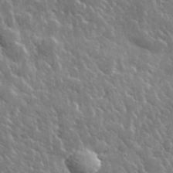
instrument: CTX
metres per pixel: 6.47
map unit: lHvf
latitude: 36.3279
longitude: -88.9703
